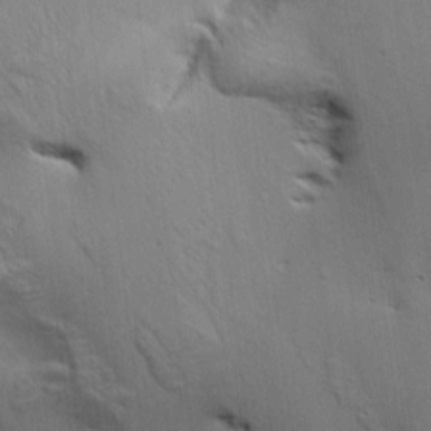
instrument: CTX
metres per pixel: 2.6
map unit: Aa
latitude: 9.0648
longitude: -142.2523
